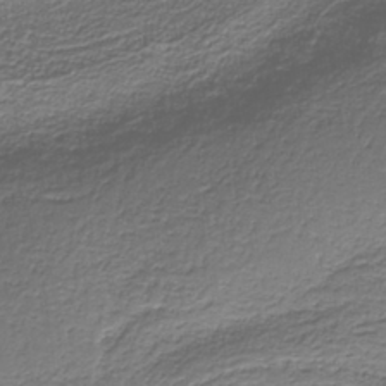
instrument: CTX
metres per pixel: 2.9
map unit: eAb
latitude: -38.6330
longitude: 52.9919
